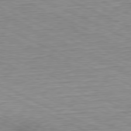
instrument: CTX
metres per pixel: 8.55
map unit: Hpe
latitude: -81.4077
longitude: 10.8219
